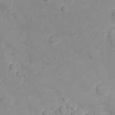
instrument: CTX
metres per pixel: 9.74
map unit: Nhu
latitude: 23.3671
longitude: -61.0647
